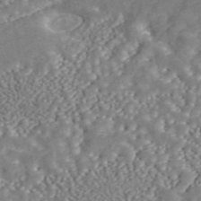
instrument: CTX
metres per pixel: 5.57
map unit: ANa
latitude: 45.4805
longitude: 37.5210
